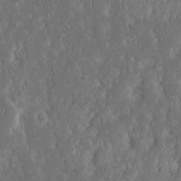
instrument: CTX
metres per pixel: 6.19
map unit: eHh
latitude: 16.0255
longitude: -73.2915
